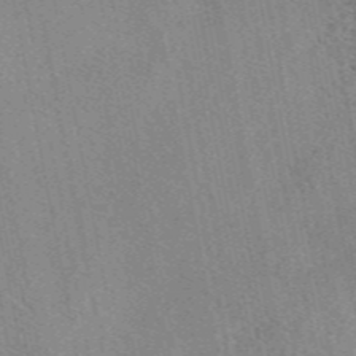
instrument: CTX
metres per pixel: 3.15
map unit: eAb
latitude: 48.9514
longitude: 107.0487
